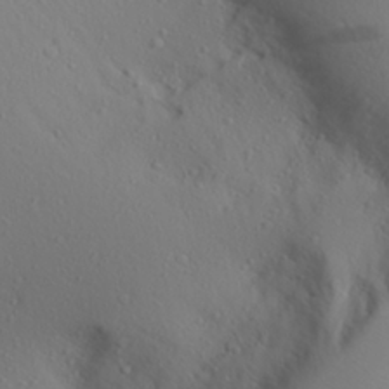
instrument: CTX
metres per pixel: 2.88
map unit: Aa
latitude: 27.7072
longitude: -146.2334
